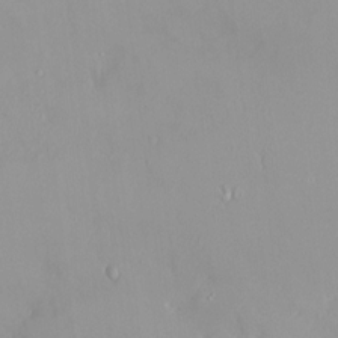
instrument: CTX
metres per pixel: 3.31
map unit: HNhu
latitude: 2.9891
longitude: 7.1620
